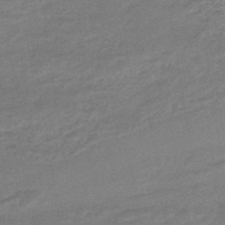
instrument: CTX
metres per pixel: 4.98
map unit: HNhu
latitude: -46.1983
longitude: 91.0865
